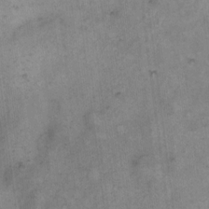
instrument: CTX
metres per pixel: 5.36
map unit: eHh
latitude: 15.3104
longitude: -66.0444
